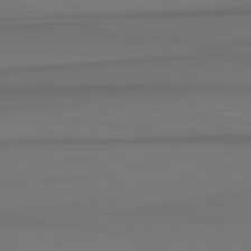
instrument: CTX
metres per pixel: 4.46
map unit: lApd
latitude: 82.8569
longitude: -179.0459
